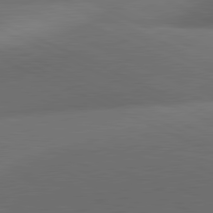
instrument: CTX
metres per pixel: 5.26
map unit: lApd
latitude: 81.2159
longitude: 133.2187
